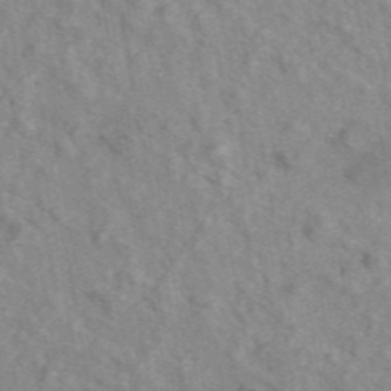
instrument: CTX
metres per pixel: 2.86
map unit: ANa
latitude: 46.1200
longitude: 26.1605
